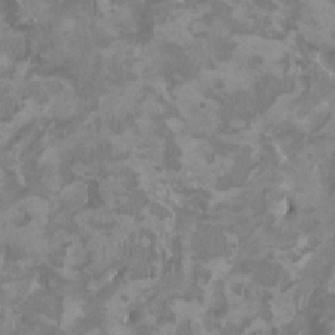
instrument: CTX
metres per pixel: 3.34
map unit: HNhu
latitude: 3.2159
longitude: -3.5938
